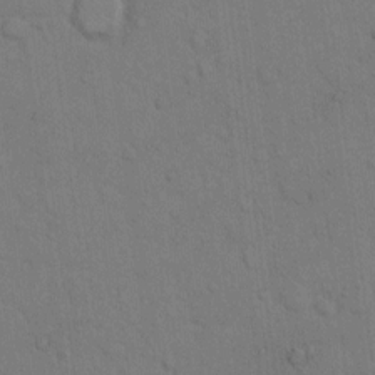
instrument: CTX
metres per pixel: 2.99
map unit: Hto
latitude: 8.4601
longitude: -60.9891
